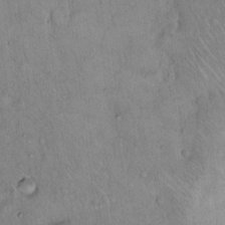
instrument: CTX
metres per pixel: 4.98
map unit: Hto
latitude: 13.8583
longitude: -56.8568
